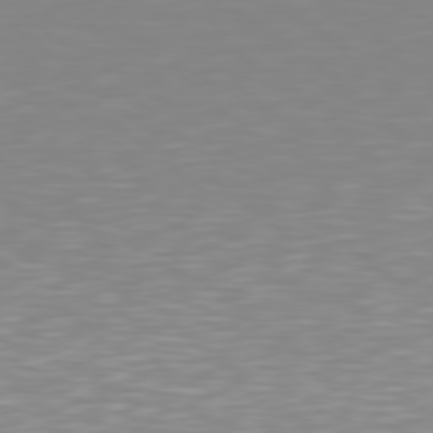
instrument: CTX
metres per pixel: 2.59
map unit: Hpe
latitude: 78.3845
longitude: -172.7246
